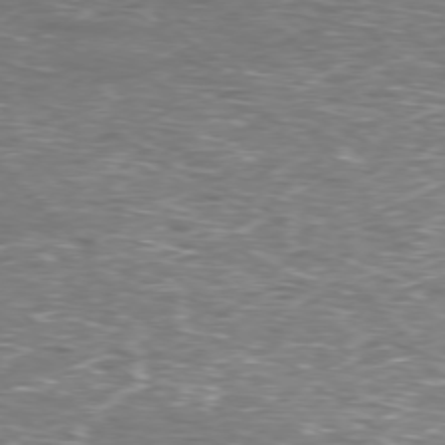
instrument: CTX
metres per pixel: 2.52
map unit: Hpe
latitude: -77.7856
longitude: 15.1809
